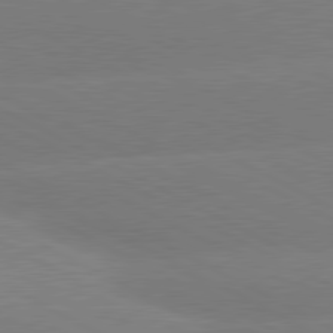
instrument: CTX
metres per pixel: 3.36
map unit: lApd
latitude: 80.5735
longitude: -151.1970
